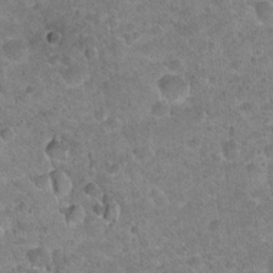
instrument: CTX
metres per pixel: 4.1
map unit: Hto
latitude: 21.7261
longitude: -49.2915
